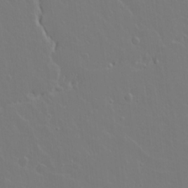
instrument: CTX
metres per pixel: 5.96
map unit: lAvf
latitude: 15.0837
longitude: -129.4426
